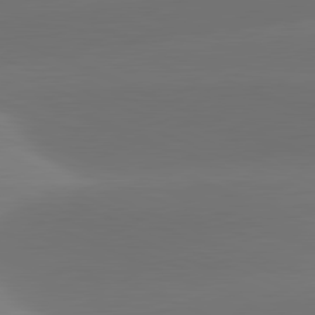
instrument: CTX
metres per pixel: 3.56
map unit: lApd
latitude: 81.7827
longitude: -160.8191
